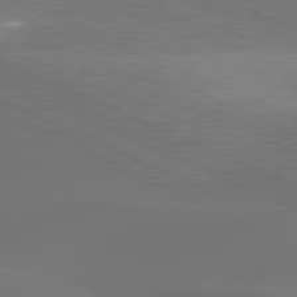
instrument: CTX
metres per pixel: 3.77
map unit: lApd
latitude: 80.2711
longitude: -84.2523
